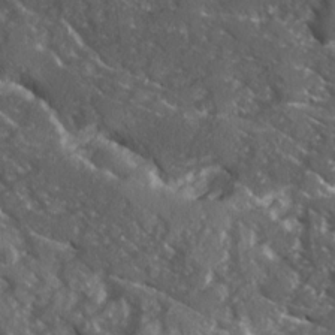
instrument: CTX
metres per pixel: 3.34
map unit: Ave
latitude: 15.6694
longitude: -130.9325
